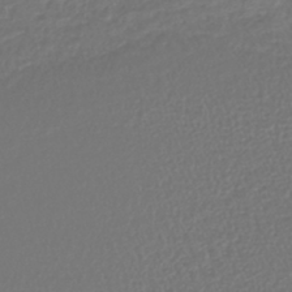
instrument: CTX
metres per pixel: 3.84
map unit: lHb
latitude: -42.2172
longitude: 71.9745
